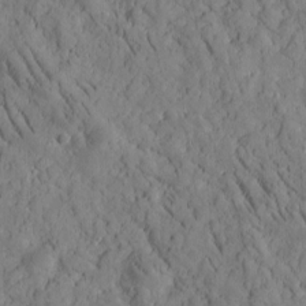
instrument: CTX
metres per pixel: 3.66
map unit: Htu
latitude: -2.6329
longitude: 174.1794
